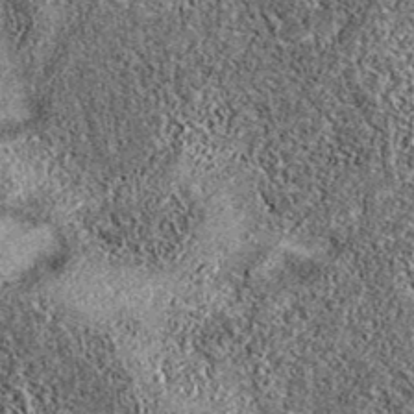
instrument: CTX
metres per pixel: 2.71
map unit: eAb
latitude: 37.9528
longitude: 106.4440
